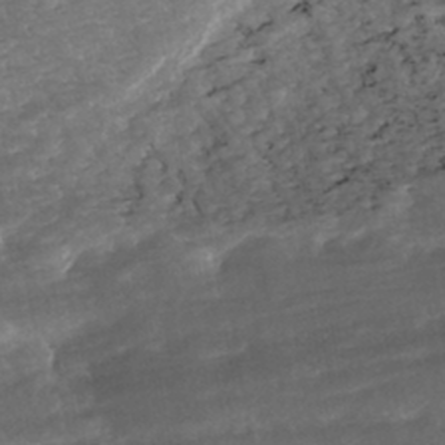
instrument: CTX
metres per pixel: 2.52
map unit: ANa
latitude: -42.8219
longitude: 108.4818
